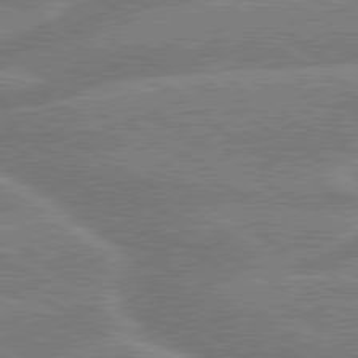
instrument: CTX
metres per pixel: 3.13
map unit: lApd
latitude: 79.6883
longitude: -131.8395
